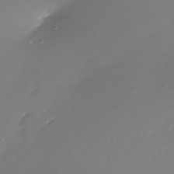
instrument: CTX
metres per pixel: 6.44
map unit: Nhe
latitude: -32.5196
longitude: -88.5546
